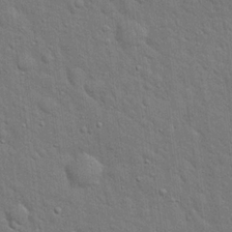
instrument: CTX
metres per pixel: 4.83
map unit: Hto
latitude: 19.2726
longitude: -51.8961
